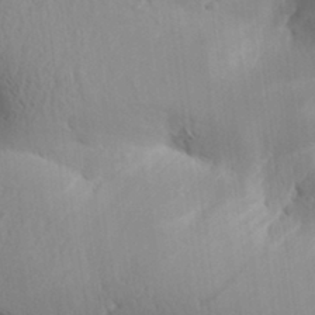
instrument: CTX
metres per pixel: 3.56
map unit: Aa
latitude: 32.4223
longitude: -140.8946
